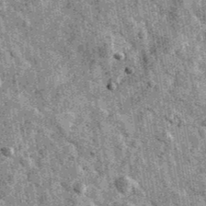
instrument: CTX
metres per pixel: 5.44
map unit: Ave
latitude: 40.0444
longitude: -106.7246
